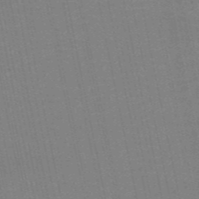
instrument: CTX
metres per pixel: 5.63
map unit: HNb
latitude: -54.4062
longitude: -45.1214
